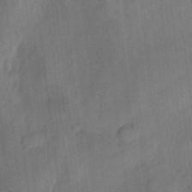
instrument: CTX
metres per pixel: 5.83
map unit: eHh
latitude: 3.7071
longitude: -73.7072
